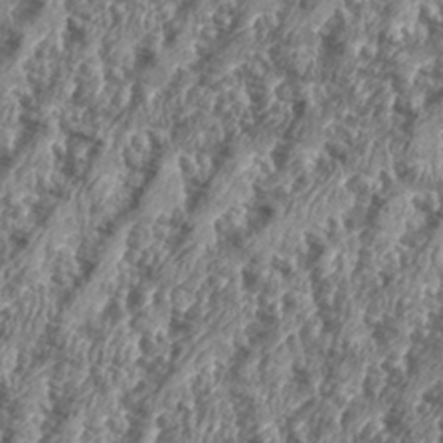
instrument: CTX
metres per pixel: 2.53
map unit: eHh
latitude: 35.4615
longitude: -136.9514
